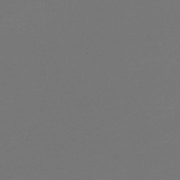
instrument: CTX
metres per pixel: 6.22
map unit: lHb
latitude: -43.7666
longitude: 75.3132
